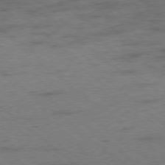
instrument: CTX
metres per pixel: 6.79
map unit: Ap
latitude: -78.6140
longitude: -50.2144
